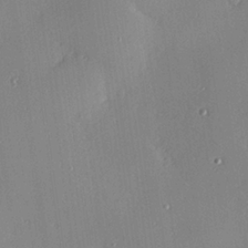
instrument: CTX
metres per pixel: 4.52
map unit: Hve
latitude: 26.2901
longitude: -90.8569
